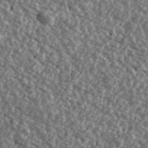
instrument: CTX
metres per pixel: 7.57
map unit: Ave
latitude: 40.1010
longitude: -111.6694
